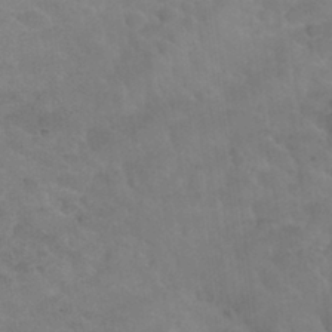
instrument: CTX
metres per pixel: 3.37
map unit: Nhu
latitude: 30.6302
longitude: -52.1767
